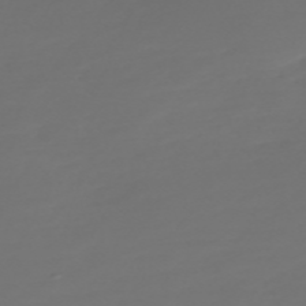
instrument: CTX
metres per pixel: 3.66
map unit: Nve
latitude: -59.4076
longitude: 57.8422
